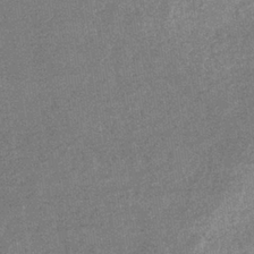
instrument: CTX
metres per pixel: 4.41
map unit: eHb
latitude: -35.1431
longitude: 78.3306
